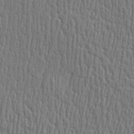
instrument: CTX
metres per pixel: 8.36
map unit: Htu
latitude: -5.5399
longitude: 175.6910
